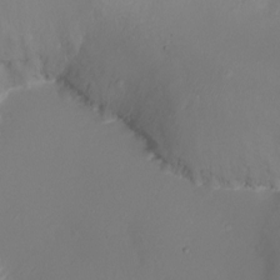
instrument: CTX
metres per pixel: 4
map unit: Ht
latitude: -17.6533
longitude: -43.7450
